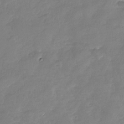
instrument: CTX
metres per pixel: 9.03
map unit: Nhu
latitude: -28.2740
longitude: -62.3090
